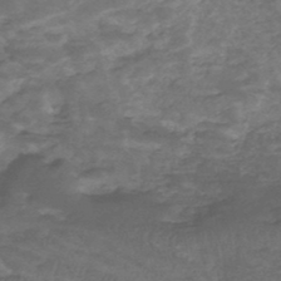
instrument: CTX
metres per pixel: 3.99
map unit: HNhu
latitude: -48.2929
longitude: 28.5385
